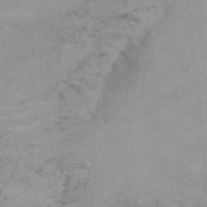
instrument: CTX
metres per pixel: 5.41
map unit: Nhu
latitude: -6.5762
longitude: -67.1592
